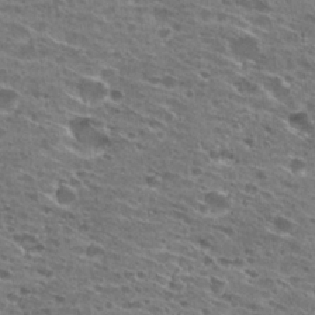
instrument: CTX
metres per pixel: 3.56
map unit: Hto
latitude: 27.9150
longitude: -45.6127
